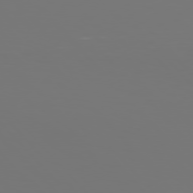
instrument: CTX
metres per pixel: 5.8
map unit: Hpe
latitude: 76.6112
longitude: -135.7827
